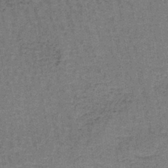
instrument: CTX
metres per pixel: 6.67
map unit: lHb
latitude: -41.4454
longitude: 57.6344
